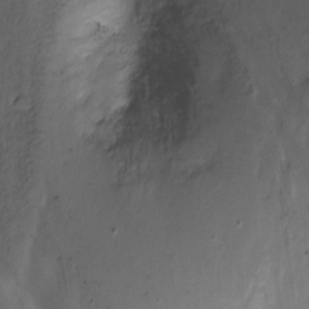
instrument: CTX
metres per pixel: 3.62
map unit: Nhu
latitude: -7.4076
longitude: -40.4412
